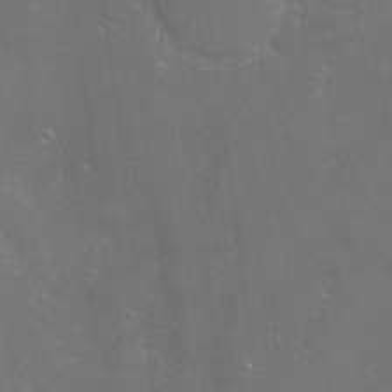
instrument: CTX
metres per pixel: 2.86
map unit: Hve
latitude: -11.3699
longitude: 174.6896
